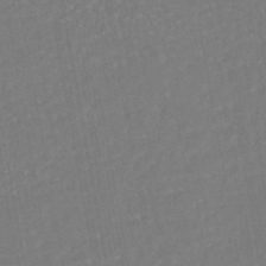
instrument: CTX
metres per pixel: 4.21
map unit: HNhu
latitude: -45.2376
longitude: 104.2550
